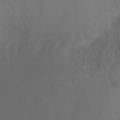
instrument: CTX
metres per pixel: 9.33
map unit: Ht
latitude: 0.3278
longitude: -32.6490
